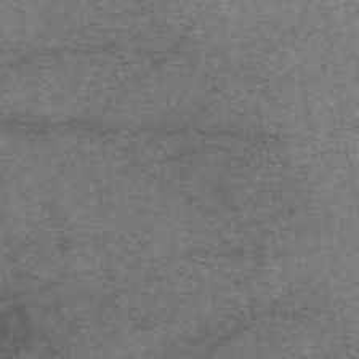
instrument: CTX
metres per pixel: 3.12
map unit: eAb
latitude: 47.7450
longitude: 103.4266
